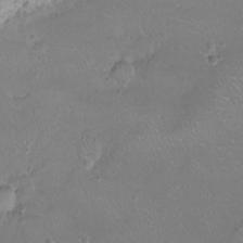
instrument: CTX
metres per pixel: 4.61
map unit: Ht
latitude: -7.1431
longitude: -19.7638
